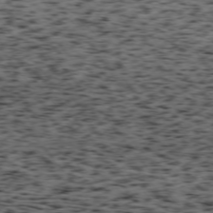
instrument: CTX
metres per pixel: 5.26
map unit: Ap
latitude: -75.7667
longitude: -61.7260
